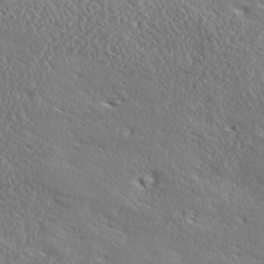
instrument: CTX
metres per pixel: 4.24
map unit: Ave
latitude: 17.4804
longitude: -137.7639
